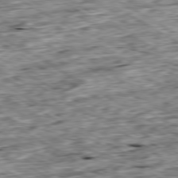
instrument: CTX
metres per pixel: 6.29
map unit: Ap
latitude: -80.1795
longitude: -88.5168
